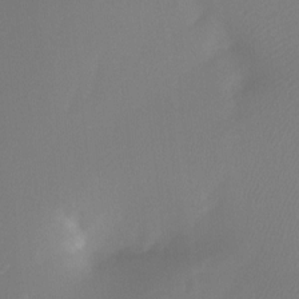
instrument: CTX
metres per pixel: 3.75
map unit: Htu
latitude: -12.5007
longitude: -48.8947
